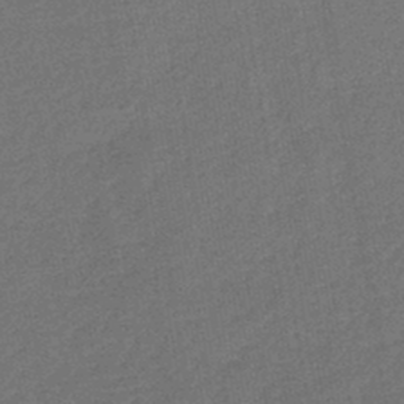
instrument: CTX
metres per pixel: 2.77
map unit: lHb
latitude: -43.9745
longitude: 79.8800
